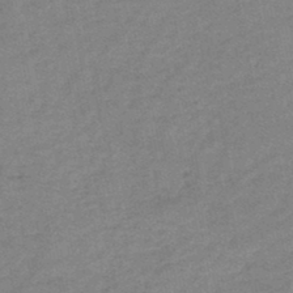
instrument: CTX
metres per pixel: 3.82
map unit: HNb
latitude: -46.1417
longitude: -36.3467
